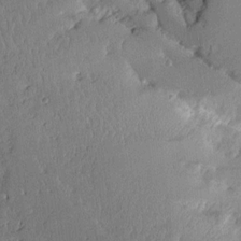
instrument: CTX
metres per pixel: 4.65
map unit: Aa
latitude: 11.2726
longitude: -128.3089
